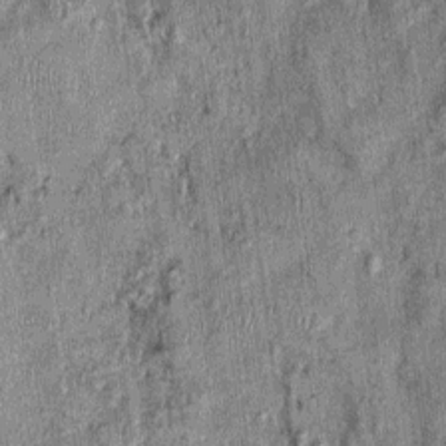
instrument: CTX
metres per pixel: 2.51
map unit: Nhu
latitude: -0.2173
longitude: -15.2537
